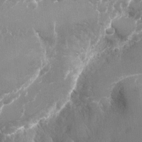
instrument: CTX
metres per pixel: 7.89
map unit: Nhu
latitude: -22.5196
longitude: -72.2334
